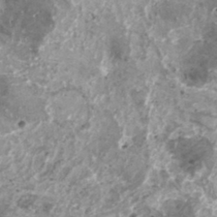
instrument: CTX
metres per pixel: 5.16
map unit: HNhu
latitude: 1.4237
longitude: 6.0850
